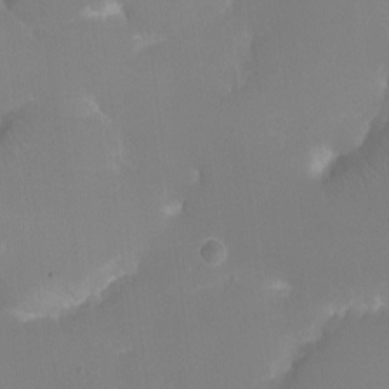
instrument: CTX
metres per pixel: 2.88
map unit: eHh
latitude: -6.0850
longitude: -78.2901
